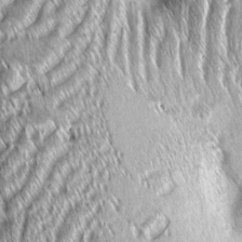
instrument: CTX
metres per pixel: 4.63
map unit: Aa
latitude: 7.8961
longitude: -132.5735
